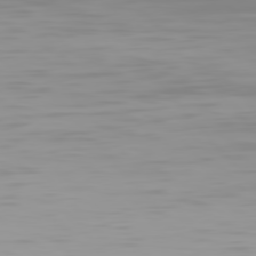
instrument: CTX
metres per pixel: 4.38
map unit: Hpe
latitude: 77.7071
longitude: -165.9339
